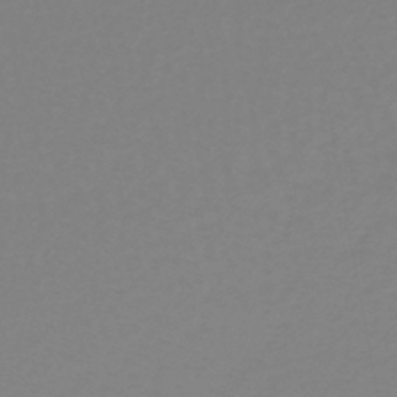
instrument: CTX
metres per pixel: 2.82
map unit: lHb
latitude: -41.5966
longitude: 63.6722
